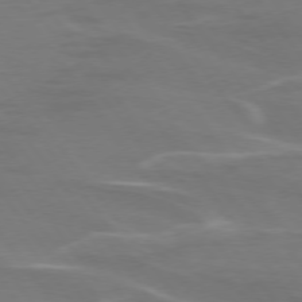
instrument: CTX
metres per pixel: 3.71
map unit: lApd
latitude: 74.9892
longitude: -62.4034
